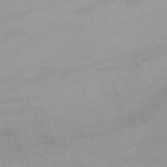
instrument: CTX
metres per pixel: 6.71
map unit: Ht
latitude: -15.4833
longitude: -41.5371
